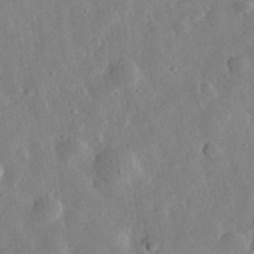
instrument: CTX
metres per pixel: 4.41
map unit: eHh
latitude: 32.6868
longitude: -78.4790
